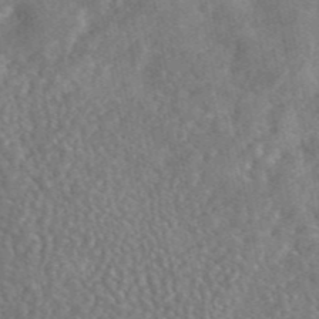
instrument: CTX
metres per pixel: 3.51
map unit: eAb
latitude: 46.2712
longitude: 127.3887
